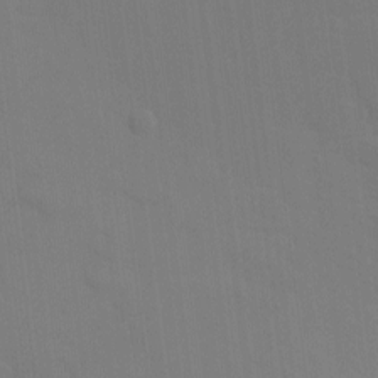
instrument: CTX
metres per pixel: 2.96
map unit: eHh
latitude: -8.3495
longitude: -69.0458
